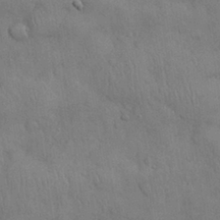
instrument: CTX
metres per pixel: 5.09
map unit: Nhu
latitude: 28.5357
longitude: -68.6869
